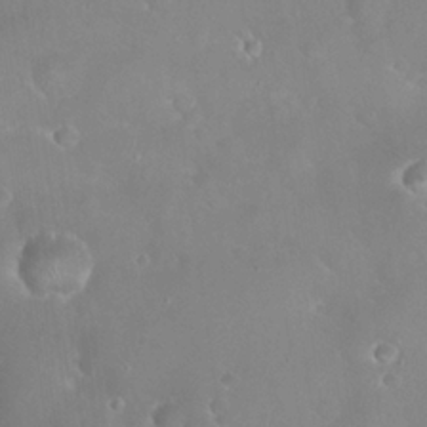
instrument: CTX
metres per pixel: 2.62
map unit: eHh
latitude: 25.0080
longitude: -63.5938
